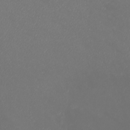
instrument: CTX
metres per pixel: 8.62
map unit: Htu
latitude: -6.8975
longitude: -73.3671
